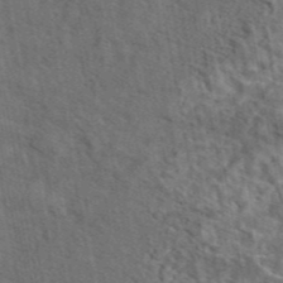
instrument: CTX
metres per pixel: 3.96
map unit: eAb
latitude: 43.6127
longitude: 110.1605
